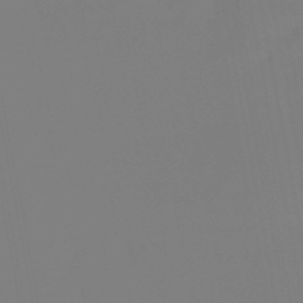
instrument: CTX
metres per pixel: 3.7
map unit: eHb
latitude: -50.5763
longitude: 74.8219
